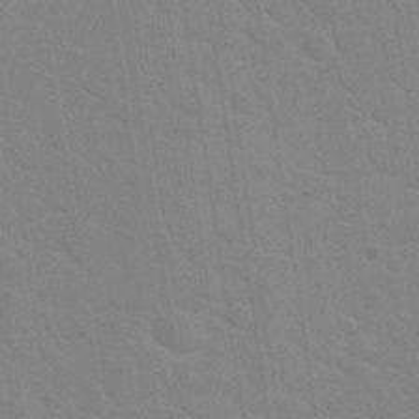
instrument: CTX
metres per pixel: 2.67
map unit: Hto
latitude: 34.2522
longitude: -51.5749
